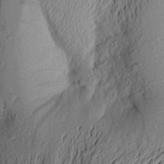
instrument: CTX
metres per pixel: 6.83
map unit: Aa
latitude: 23.3859
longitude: -149.8961
